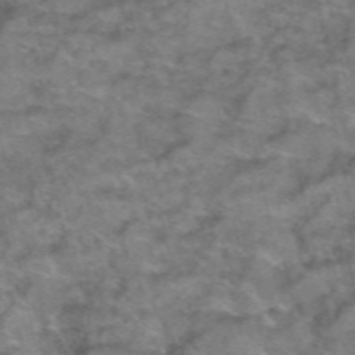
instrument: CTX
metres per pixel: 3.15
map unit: Hto
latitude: 39.1592
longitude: -41.7260
